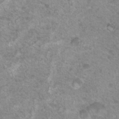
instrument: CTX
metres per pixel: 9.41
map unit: Nhu
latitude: 18.9136
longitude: -31.3104
